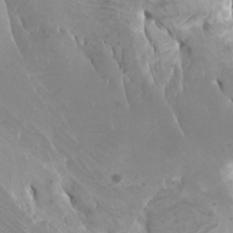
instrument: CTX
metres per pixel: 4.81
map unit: Htu
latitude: -6.5384
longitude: -75.5182
